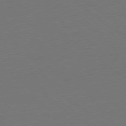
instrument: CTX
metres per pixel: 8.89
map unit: Ap
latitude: -78.9163
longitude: -55.8205
